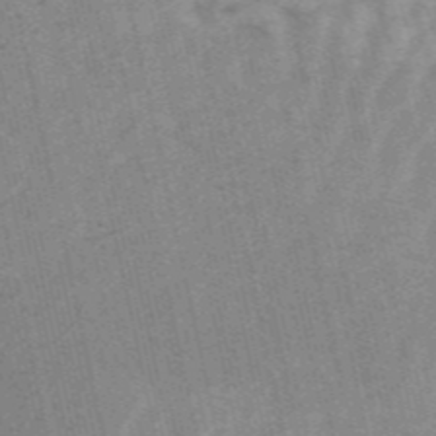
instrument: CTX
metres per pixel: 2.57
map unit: HNb
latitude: -54.0850
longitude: -42.4790
